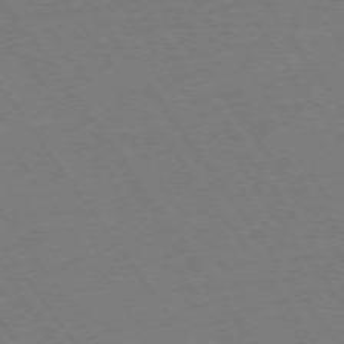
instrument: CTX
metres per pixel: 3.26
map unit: Ap
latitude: -74.1984
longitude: -70.7813
